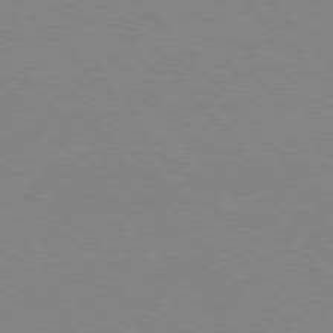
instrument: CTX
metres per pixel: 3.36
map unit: Hpe
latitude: 75.7072
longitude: -145.9528
